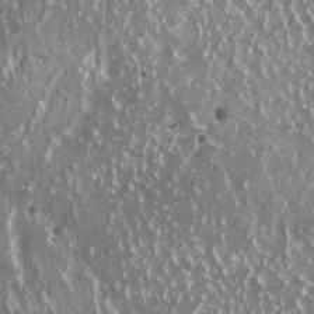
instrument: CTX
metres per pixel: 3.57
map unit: HNhu
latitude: 2.6868
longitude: 5.9367
